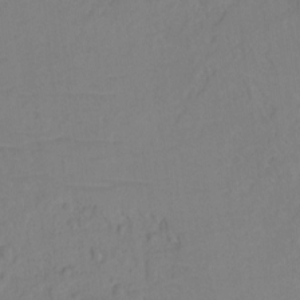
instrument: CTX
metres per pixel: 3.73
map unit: Ht
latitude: -10.8219
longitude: -27.6127
